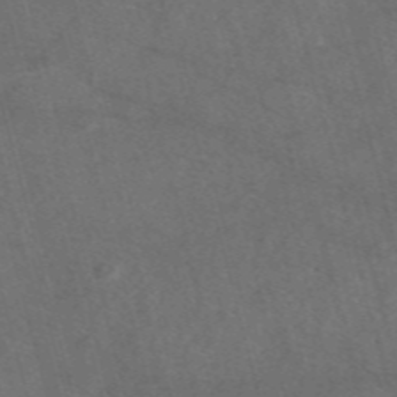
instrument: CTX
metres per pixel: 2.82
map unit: eAb
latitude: 47.3860
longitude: 117.6532
